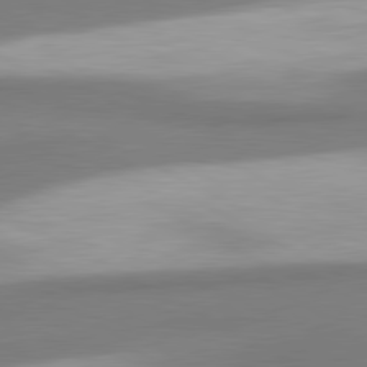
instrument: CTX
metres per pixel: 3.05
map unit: lApd
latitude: 80.5546
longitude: 176.5385
